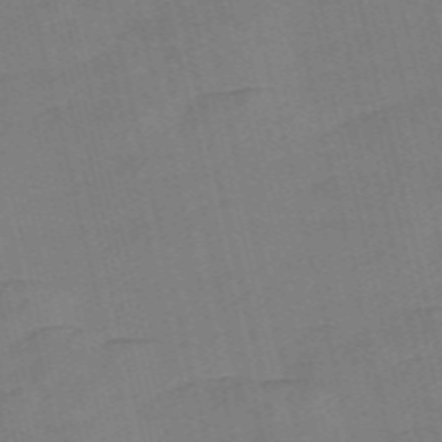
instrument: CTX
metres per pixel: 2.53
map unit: Nve
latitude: -58.6518
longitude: 50.9731
